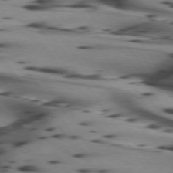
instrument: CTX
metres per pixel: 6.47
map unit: lApd
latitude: 74.8569
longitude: -64.1767
